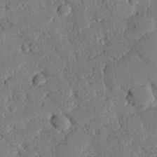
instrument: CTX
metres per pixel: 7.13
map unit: eHh
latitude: 26.5168
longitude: -81.2726
